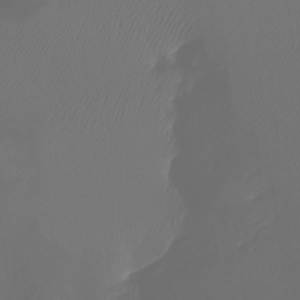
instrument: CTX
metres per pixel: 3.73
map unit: Htu
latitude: -6.2739
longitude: -73.0648
